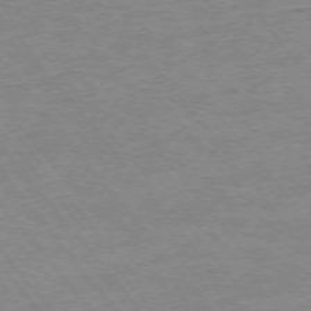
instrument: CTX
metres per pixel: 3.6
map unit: Ap
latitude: -75.6722
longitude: -81.8583
